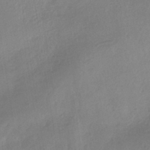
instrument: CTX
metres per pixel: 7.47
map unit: HNhu
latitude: -40.3684
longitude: 95.4265
